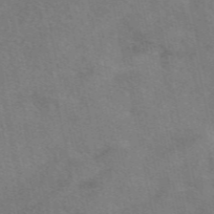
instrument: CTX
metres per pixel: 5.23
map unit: eAb
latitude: 49.7072
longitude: 120.8786
